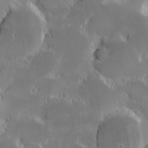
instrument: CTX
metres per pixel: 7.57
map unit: eHh
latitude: -1.5211
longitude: -84.2712
